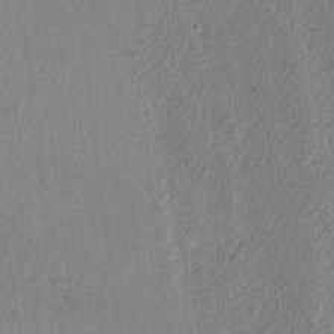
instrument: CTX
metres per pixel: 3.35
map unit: lAvf
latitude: -6.9919
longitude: -114.1766
